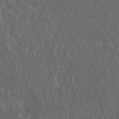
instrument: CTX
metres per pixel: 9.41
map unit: Nhu
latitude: 30.1767
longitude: -59.2348
